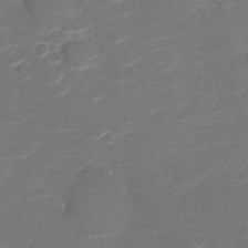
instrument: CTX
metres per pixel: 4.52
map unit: Nve
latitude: -20.0472
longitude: 103.1242
